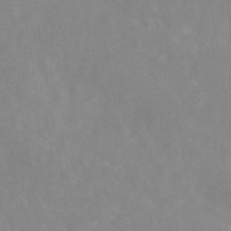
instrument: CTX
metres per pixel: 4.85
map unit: eAb
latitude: 45.5749
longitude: 126.6518
